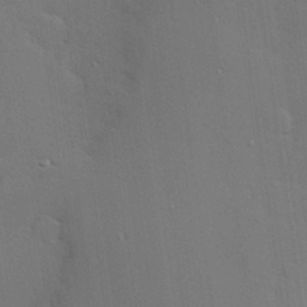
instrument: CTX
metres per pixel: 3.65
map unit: Hve
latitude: 26.8002
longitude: -90.7057
